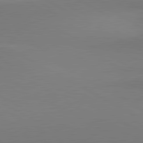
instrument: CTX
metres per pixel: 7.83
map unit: lApd
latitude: 81.0080
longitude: 146.9353
